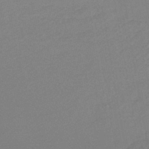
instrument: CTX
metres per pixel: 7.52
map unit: lHb
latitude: -42.9919
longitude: 73.6533
